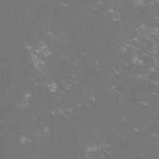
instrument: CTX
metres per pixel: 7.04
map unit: lHvf
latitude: -14.2173
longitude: -102.1200
